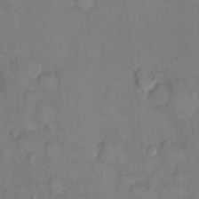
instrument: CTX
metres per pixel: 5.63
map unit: Hto
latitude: 11.4616
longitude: -58.7624
